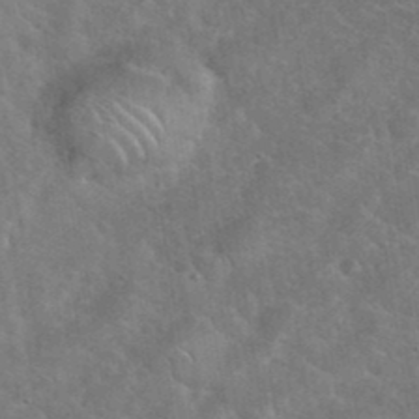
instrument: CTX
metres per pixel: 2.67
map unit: eHh
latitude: 37.4993
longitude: -64.7246
